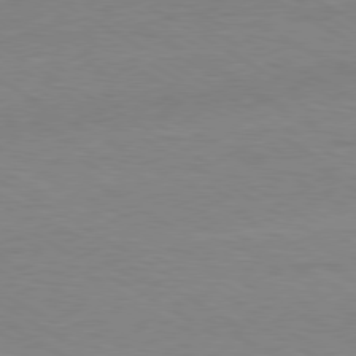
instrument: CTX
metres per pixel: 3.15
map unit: Hpe
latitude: -80.5007
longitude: 16.7086
